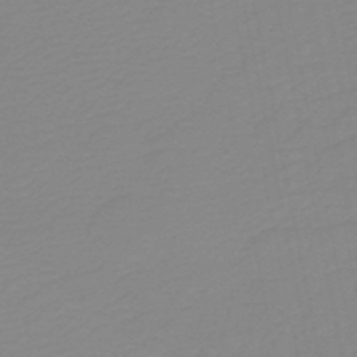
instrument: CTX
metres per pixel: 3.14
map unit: HNb
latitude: -48.2551
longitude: 59.2753
